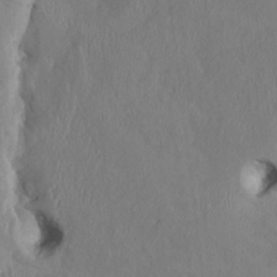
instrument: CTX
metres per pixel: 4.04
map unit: HNhu
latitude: 2.9136
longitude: -5.3104
